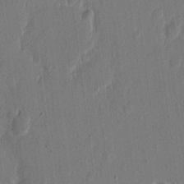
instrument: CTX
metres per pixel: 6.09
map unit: eHh
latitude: 15.5183
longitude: -69.6316
